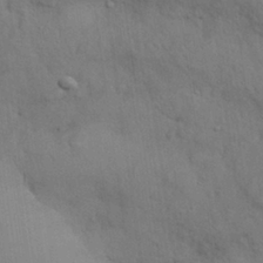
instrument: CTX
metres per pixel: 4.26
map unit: Nhu
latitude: 27.4993
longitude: -69.5749
